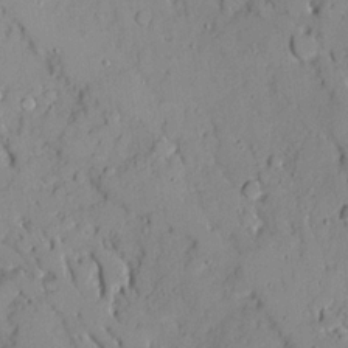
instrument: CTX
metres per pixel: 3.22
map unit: Ave
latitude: 18.3278
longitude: -128.8758
